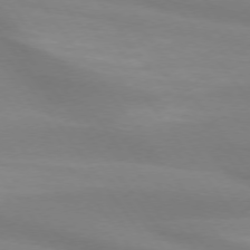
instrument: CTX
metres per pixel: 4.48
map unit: lApd
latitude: 74.1767
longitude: -49.5938
